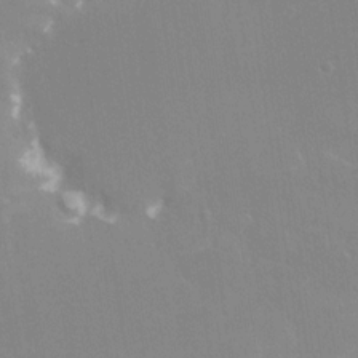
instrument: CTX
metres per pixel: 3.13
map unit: Nhe
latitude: -28.3495
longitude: -110.2901
